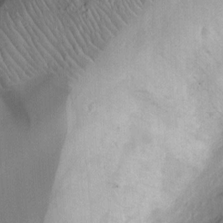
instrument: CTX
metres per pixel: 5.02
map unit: Ht
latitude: -4.4062
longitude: -14.9325
